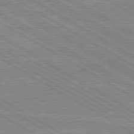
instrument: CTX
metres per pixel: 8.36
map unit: lApd
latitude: 80.0633
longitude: 168.4818
